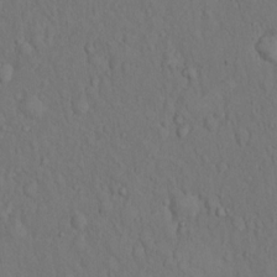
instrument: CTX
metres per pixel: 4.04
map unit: Hto
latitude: 14.3468
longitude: -61.8961
